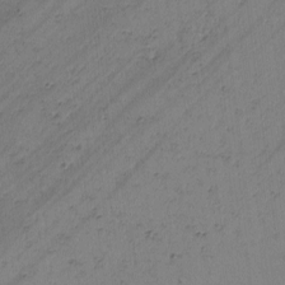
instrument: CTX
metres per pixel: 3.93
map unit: lAvf
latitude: -2.5195
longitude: -105.8584
